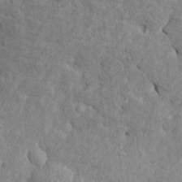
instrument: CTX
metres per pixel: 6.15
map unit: Htu
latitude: -5.4454
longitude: 156.9353
